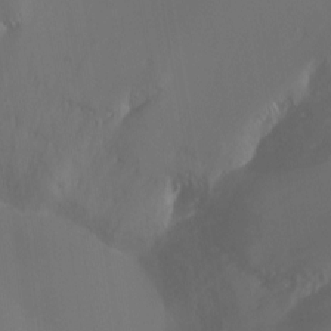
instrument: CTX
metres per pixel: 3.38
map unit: Ht
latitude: -10.1228
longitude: -29.4237
